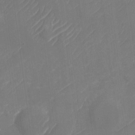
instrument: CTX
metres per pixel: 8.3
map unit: Nhu
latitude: -28.7463
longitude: -64.5168
